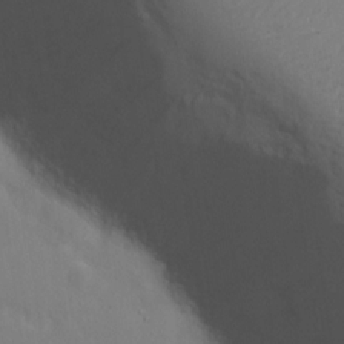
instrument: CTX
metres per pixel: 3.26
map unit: eHh
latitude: 14.9136
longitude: -71.5560
